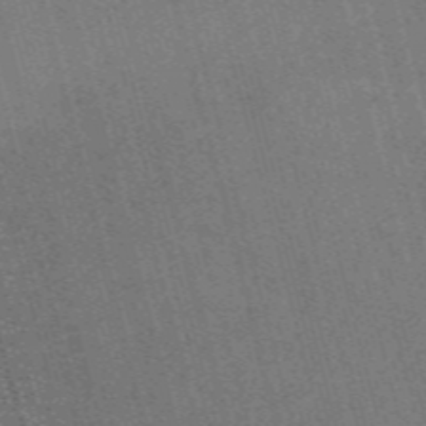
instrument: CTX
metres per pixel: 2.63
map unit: Nve
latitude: -59.5399
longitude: 62.4818
